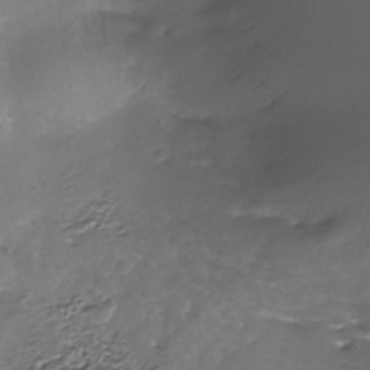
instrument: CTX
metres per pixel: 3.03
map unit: Nhe
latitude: -38.5952
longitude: -117.1214
